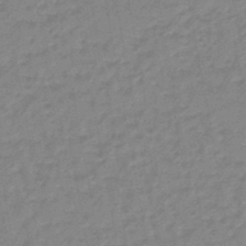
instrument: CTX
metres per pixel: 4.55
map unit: eHb
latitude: -46.1605
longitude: 82.1795
